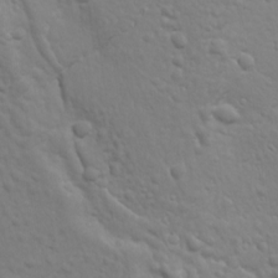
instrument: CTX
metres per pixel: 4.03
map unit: Ave
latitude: 18.4223
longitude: -133.1214
